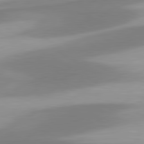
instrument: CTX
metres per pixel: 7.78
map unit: lApd
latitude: 80.6490
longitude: 175.6154
